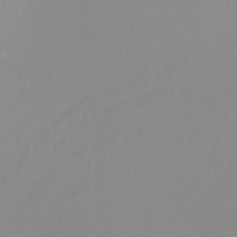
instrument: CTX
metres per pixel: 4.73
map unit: Ht
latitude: -12.1039
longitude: -45.8961
